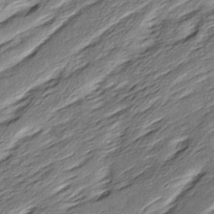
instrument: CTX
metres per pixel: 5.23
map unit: Ave
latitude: 16.1011
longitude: -137.0837
